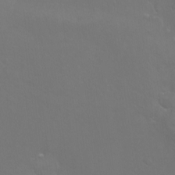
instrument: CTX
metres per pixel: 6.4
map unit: eHh
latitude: -10.9542
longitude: -65.4426
